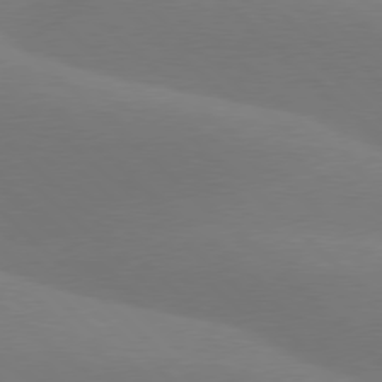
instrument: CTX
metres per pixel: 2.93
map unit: lApd
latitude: 77.7071
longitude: -51.4426
